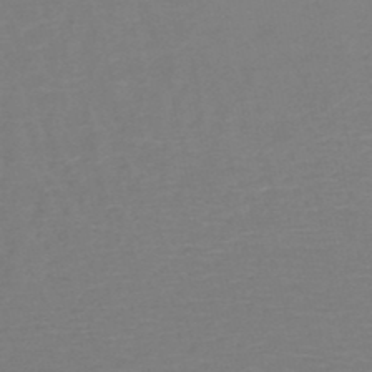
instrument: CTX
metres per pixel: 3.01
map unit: HNb
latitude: -49.4833
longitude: -44.1578
